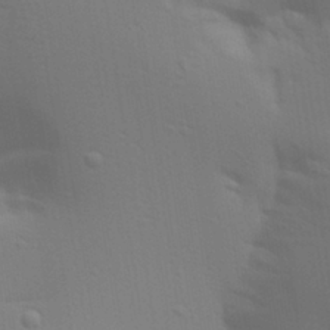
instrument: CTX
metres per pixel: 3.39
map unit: Aa
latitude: 29.8016
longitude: -135.2726
